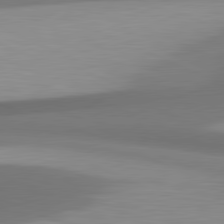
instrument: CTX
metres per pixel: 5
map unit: lApd
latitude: 81.4426
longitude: 171.3132
